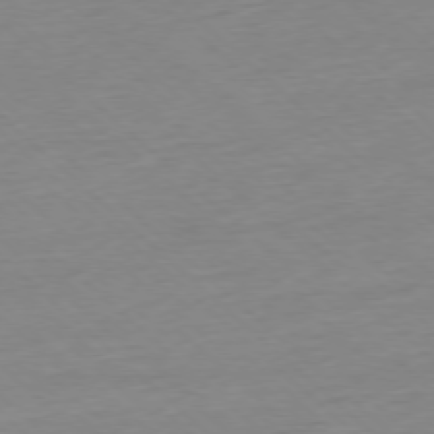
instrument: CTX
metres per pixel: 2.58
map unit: Ap
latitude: -77.4076
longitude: -97.1970
